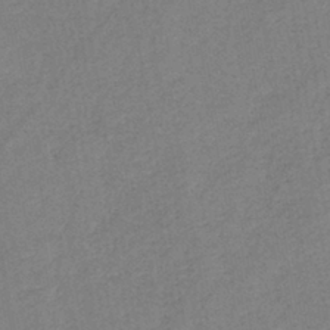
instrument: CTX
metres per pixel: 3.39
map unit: eHb
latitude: -41.0864
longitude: 79.7099
